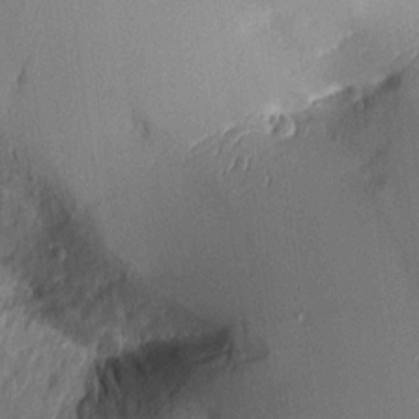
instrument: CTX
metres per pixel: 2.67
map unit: Aa
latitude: 9.8961
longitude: -128.3467
